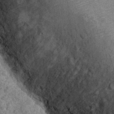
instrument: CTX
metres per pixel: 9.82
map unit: Hto
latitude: 10.5357
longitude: -37.3292
